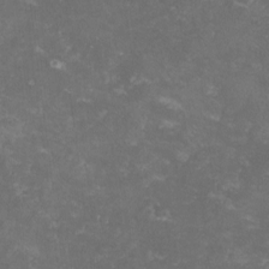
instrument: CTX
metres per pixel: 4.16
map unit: lHvf
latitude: -13.5021
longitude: -99.2348
